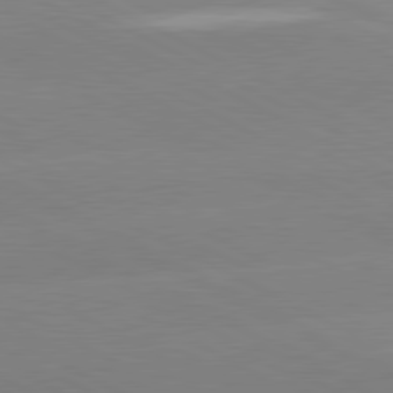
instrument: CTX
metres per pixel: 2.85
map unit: lApd
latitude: 80.7813
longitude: -154.3089
